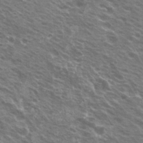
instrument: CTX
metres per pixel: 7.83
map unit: Hto
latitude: 21.8206
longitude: -31.4427
